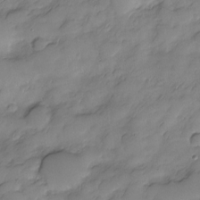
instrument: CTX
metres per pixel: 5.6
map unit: Nve
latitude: -26.5573
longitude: -149.2537
